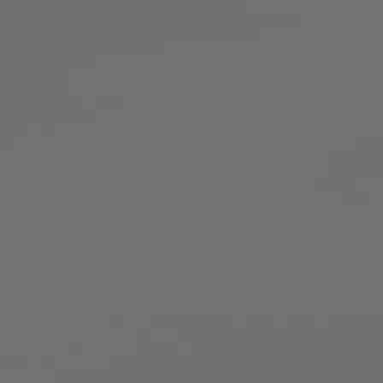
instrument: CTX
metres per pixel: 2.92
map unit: lApd
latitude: 83.7071
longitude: -127.5938
